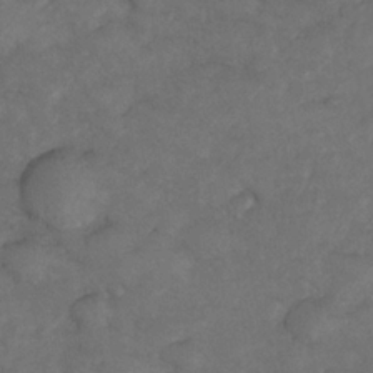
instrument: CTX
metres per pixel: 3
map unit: Nhe
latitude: -33.9367
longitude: -143.3293
